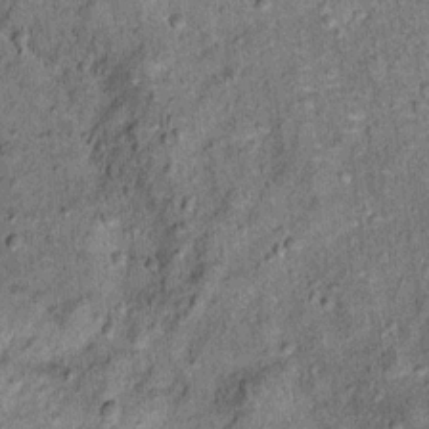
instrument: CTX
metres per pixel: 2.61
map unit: Ht
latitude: 11.9906
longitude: -39.1781
